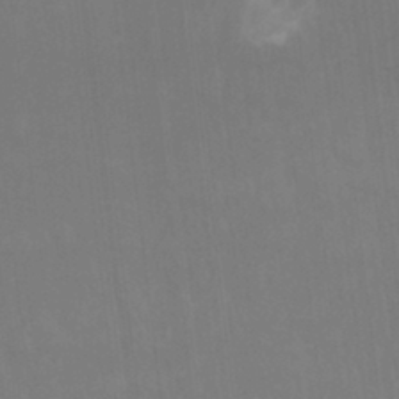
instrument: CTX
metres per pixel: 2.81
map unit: Hto
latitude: -8.3684
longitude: -46.8002
